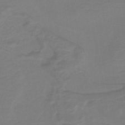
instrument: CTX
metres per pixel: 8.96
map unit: lHb
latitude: -43.0108
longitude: 52.9163
